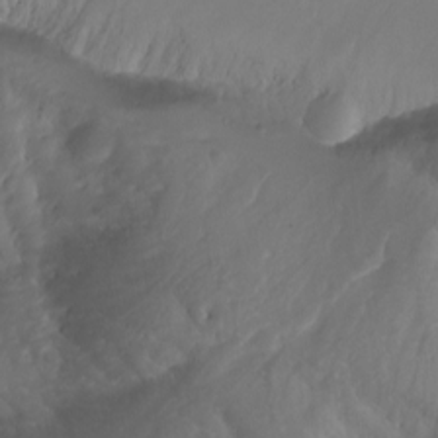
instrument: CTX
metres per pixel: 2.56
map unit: Aa
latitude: -12.8786
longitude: -68.4979
